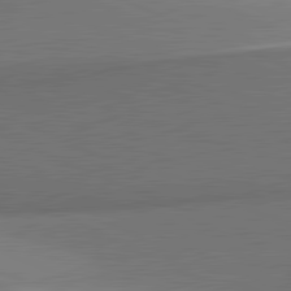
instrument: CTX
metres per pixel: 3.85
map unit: lApd
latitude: 81.8205
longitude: 152.8974
